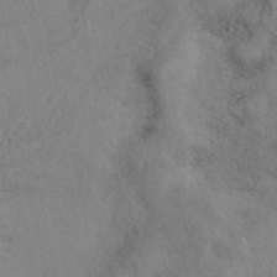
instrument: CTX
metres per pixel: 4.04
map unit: eAb
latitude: 41.0458
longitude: 109.1053
